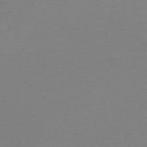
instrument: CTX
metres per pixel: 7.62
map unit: lHb
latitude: -45.1242
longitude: 62.4251
